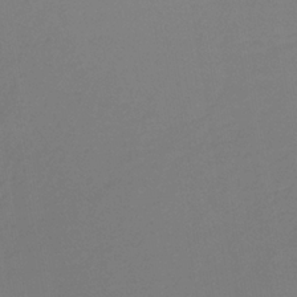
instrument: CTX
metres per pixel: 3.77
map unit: lHb
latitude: -33.6344
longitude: 67.1242
